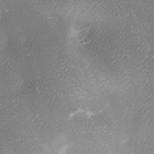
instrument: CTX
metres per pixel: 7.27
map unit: lAa
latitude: -6.2739
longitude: -122.1956
